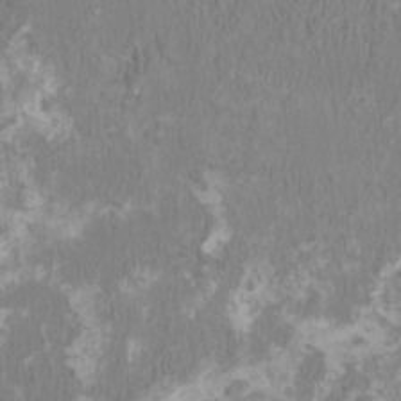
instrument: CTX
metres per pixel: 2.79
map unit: HNhu
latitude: 1.6505
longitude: -1.5182
